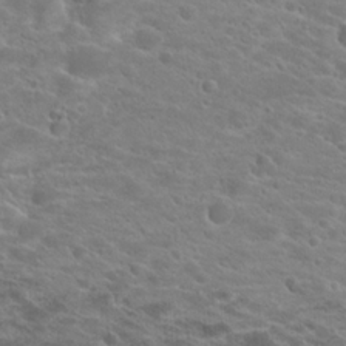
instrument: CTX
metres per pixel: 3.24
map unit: Hto
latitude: 21.4427
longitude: -39.1403
